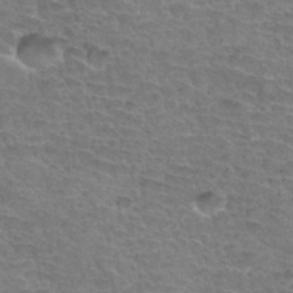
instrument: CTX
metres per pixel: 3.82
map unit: Hto
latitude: 34.8191
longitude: -44.1200
